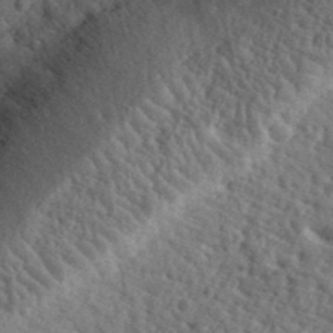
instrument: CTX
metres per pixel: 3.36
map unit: eHh
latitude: 36.1011
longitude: -80.1011
